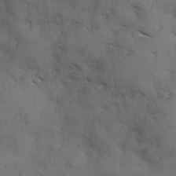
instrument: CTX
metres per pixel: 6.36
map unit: Ave
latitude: -0.0472
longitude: -111.8961
